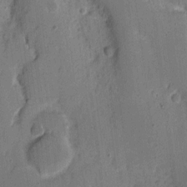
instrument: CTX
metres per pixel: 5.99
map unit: eHh
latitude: 6.8569
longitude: -67.0647
